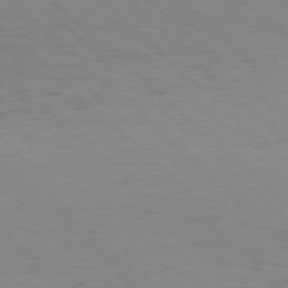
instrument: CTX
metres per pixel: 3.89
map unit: Hpe
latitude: 77.9150
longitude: -125.4237
